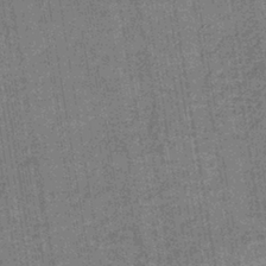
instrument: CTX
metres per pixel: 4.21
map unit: lHb
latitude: -39.5021
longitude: 60.6518
